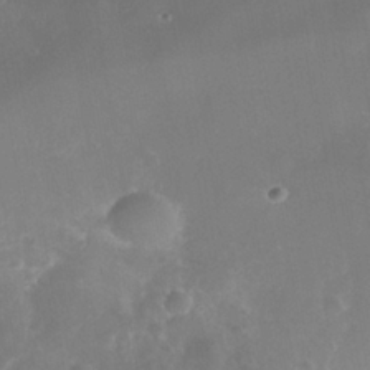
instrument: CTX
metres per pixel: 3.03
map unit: Nhe
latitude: -37.5021
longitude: -113.5371
